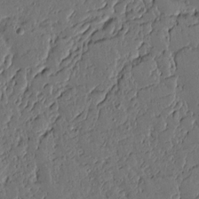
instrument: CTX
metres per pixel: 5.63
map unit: lAvf
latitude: 15.4616
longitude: -127.1781
